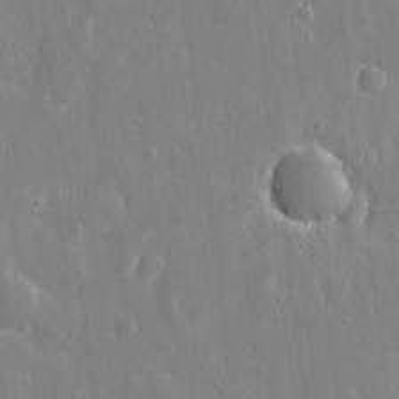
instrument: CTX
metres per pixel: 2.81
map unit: eHh
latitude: 9.8206
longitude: -69.7639
